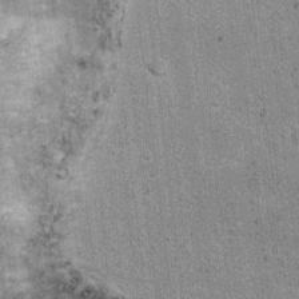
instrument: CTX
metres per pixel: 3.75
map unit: Ht
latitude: 8.3089
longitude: -36.9136
